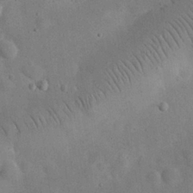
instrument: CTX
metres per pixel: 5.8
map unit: eHh
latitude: 25.3292
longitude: -68.4034
